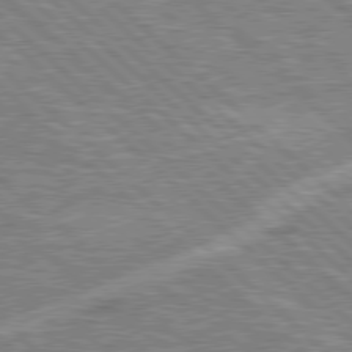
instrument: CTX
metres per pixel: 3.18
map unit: Hpe
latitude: 78.1578
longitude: -156.8757
